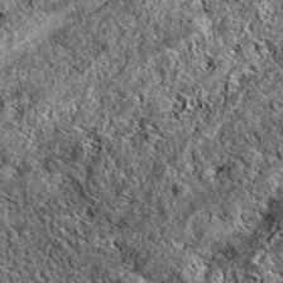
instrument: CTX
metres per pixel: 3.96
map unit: eAb
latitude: 37.9150
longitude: 111.3888
